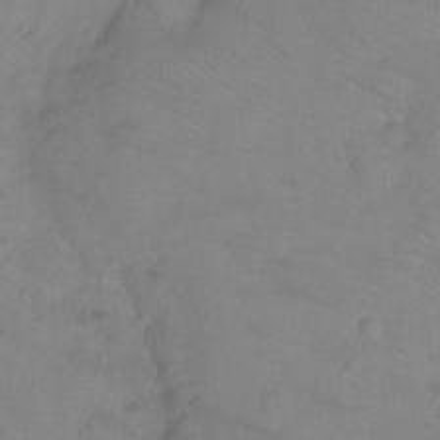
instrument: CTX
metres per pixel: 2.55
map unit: Ht
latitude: -9.2376
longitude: -35.7827
